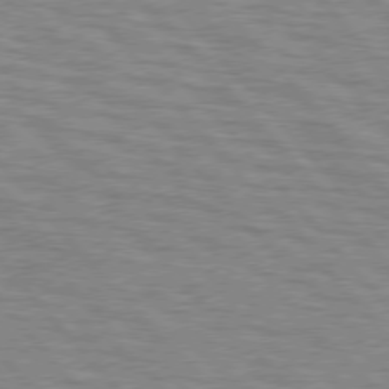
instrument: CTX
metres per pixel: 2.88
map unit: lApd
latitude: 76.3089
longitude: -76.7246
